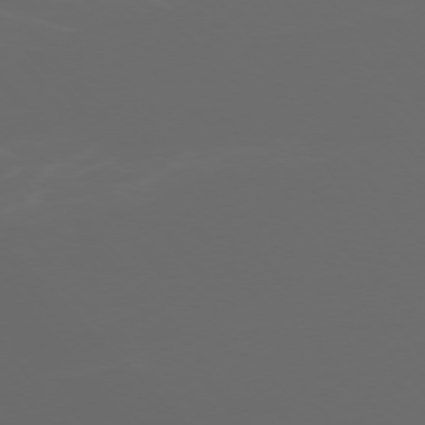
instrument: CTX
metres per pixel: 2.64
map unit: Ap
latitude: -76.2173
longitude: -74.8002
